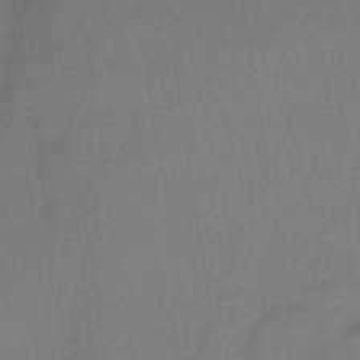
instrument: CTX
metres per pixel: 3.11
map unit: lHb
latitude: -34.4062
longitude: 65.8234
